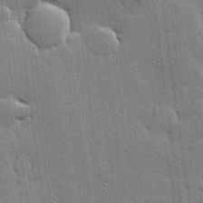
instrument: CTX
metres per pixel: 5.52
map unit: lHvf
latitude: 20.4034
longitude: 145.8234
